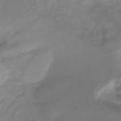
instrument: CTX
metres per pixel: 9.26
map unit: HNb
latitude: -34.0283
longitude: 60.3495
